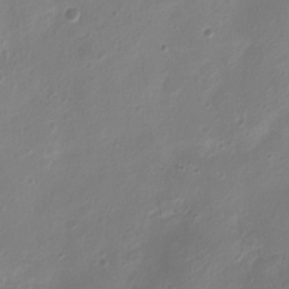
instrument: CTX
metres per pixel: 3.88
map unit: Nhu
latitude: 4.9703
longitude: -18.5734
